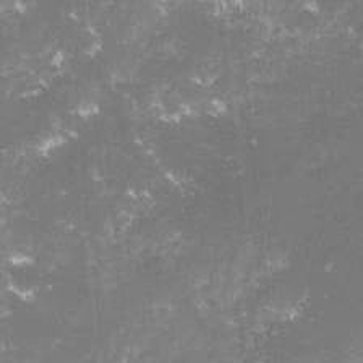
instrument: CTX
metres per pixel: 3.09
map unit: lHvf
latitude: -15.6722
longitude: -101.3860
